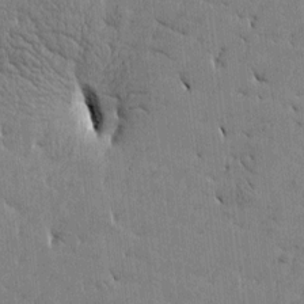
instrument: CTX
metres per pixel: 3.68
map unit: Htu
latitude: -4.4629
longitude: 176.7274
